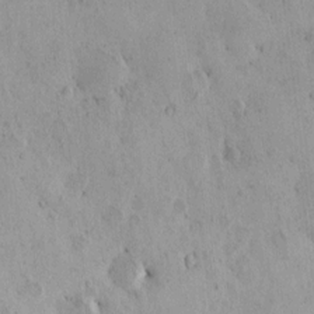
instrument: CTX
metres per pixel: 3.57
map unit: HNhu
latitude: 6.4790
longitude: 14.7086
